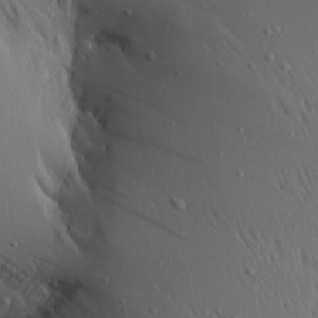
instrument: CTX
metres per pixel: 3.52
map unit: Aa
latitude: 19.4237
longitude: -147.8962
